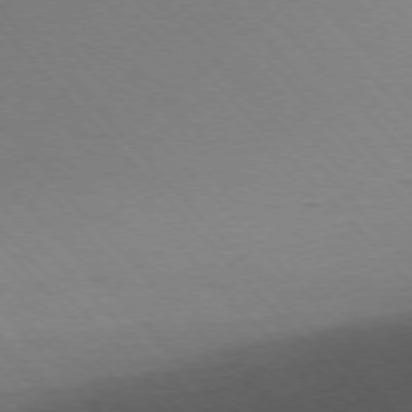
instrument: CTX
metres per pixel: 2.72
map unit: Ap
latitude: -76.7841
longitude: -86.3467
